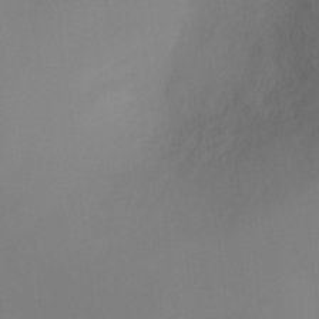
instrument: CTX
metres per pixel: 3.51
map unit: Ht
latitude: -5.4265
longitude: -27.0648
